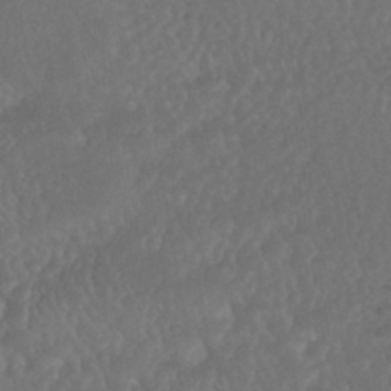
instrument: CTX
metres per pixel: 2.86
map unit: HNhu
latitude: -43.6721
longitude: 94.8786
